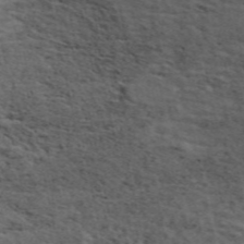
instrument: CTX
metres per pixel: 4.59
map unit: ANa
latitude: 49.8394
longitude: -82.4790
